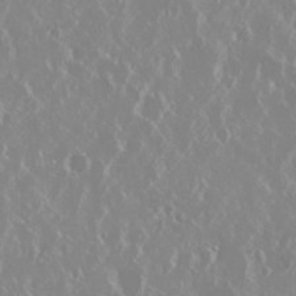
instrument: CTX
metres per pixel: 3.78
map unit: Nhu
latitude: 29.3859
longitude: -61.6694
